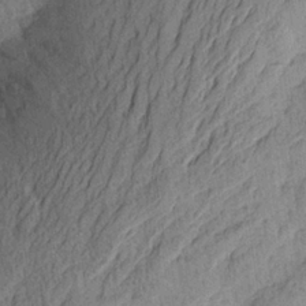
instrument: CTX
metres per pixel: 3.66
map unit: Aa
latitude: 25.6504
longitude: -145.0458
